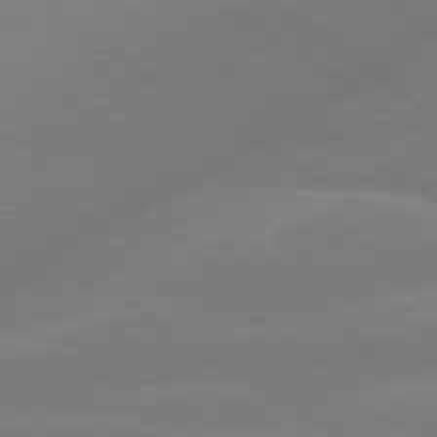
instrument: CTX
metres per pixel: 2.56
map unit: lApd
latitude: 79.3860
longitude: -143.4804
